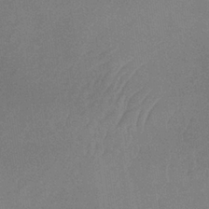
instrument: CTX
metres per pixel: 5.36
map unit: lHb
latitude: -34.3117
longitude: 68.1983
